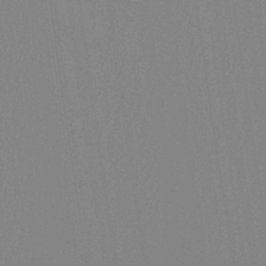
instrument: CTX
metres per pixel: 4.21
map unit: Ht
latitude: -8.1606
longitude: -31.1781
